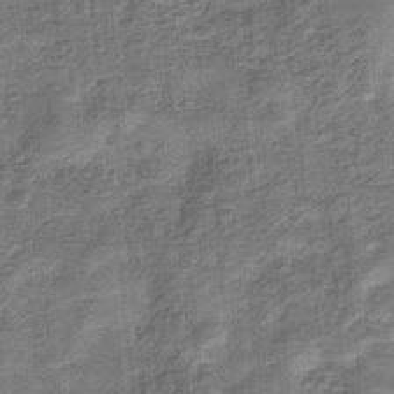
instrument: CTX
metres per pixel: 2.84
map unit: eHb
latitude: -34.3873
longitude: 79.6344
